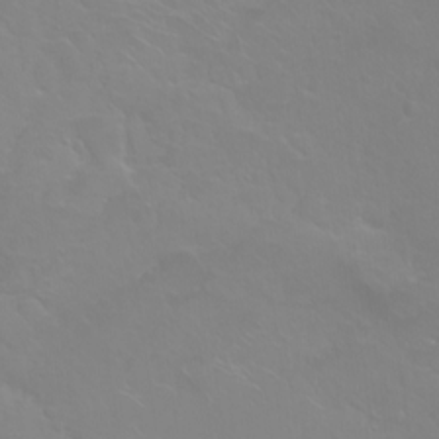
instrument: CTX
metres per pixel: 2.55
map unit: Ht
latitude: -2.5006
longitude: -60.6301
